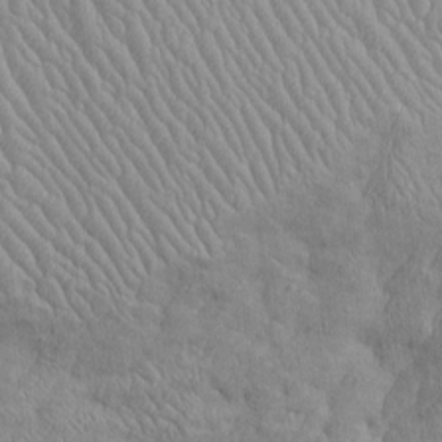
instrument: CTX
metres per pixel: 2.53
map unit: Htu
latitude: -5.6533
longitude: 156.8030
